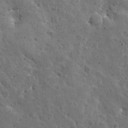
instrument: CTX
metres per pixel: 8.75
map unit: Ave
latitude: 10.8569
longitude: -105.8017
